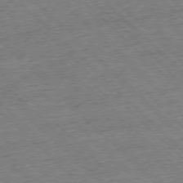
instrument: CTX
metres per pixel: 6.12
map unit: Hpe
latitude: -77.3510
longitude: -15.1593
